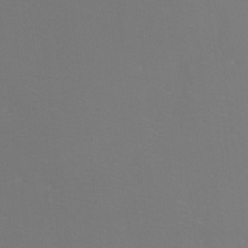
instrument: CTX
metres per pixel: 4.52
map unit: Htu
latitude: -7.0675
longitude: -33.5749
